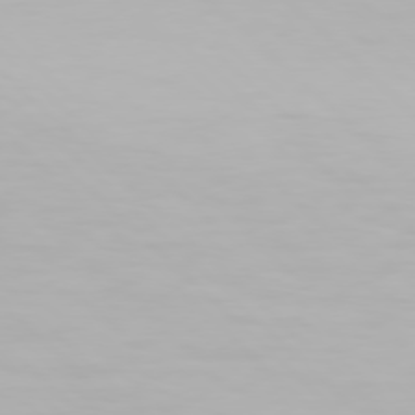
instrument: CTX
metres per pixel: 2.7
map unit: Hpe
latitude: 77.1403
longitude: -162.9325
